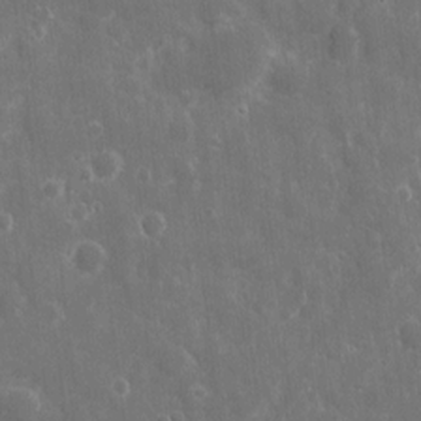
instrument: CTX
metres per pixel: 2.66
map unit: eHh
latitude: 7.8205
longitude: -69.8961
